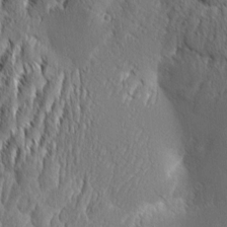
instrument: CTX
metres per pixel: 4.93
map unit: Aa
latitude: 8.4034
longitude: -132.5357
